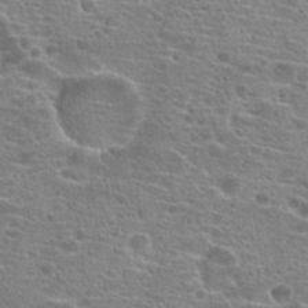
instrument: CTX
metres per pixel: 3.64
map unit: Hto
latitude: 20.2712
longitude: -41.8772
